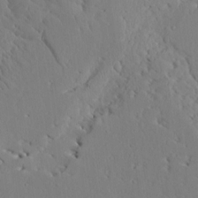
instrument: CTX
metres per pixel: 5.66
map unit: Aa
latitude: 9.1592
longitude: -135.1781
